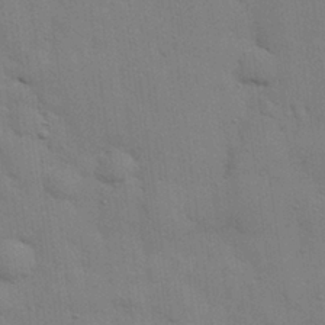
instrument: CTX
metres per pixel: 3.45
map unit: eHh
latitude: 27.8017
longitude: -75.3293
